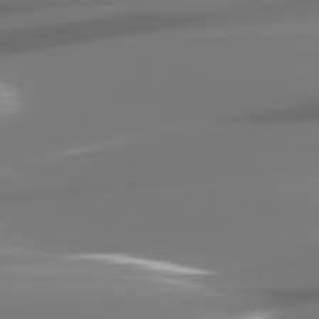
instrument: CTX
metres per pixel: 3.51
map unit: lApd
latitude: 82.3656
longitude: -146.5357
